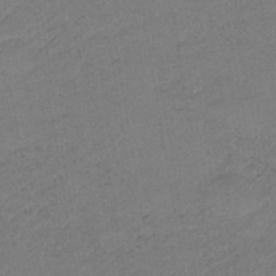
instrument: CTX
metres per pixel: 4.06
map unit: HNb
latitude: -33.9178
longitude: 62.3873
